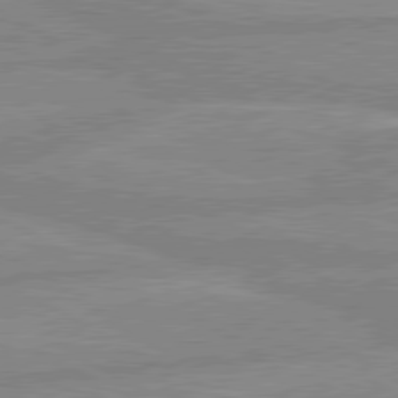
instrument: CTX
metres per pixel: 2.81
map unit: lApd
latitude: 80.2522
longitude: -169.3104
